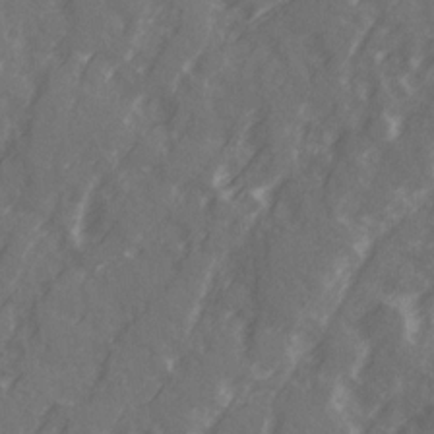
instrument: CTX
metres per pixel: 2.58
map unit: Ave
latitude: 20.7624
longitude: -131.6694
